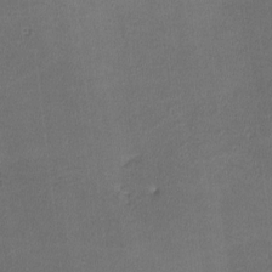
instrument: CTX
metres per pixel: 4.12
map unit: lHvf
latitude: -11.2565
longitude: -101.3482
